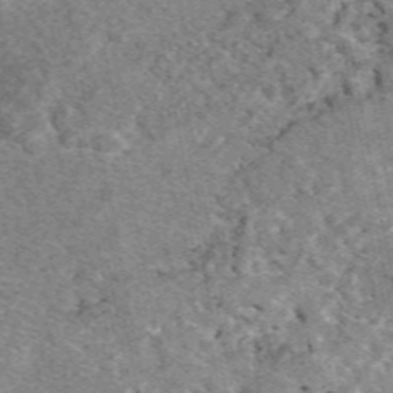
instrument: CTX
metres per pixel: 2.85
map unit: eAb
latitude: 49.1025
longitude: 109.7289
